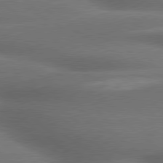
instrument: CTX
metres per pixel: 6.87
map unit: lApd
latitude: 79.3860
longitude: -118.4034
